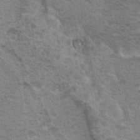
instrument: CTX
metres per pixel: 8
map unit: Nhu
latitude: 18.9891
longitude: -31.6127
